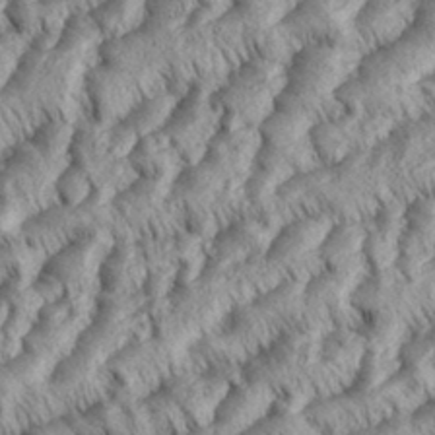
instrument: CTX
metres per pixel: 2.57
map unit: eHh
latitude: 36.0633
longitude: -138.0822
